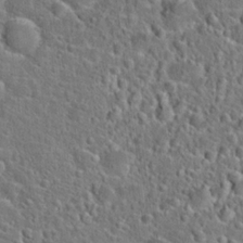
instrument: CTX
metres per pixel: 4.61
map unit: Hto
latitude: 23.6883
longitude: -46.4034
